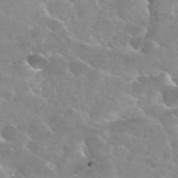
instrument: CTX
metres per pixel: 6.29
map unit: Hto
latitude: 30.2901
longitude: -41.8961
